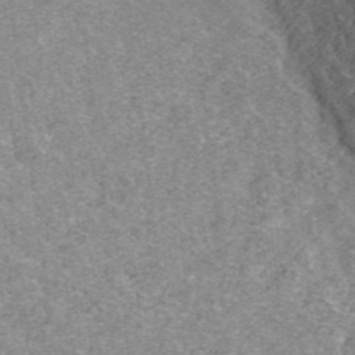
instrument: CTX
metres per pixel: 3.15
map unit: ANa
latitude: 42.8947
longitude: 26.3684
